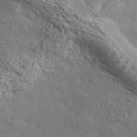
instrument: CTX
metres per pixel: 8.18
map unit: lHvf
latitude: 35.0080
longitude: -86.1767
